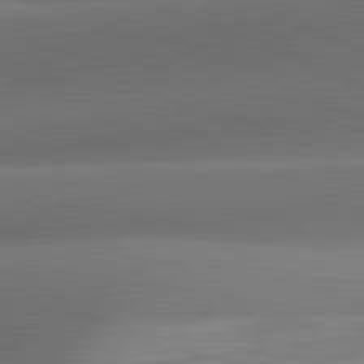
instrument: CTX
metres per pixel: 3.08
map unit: lApd
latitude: 81.4615
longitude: 132.9353
